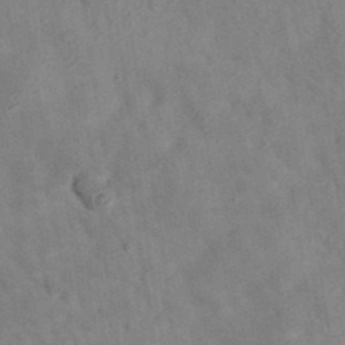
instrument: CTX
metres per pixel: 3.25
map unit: eAb
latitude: 34.6490
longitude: 108.2928
